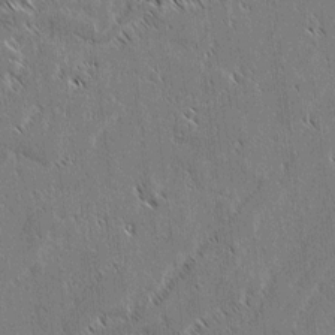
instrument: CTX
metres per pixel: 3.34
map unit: lAvf
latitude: 3.0458
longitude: -106.8191
